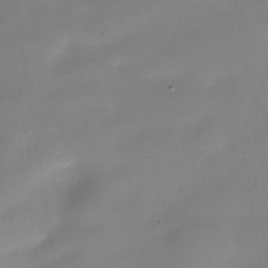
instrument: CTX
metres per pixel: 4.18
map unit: Nhe
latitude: -36.2172
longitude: -90.4034
